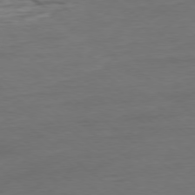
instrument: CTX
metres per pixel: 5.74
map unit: Ap
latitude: -78.9919
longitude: -89.5749
